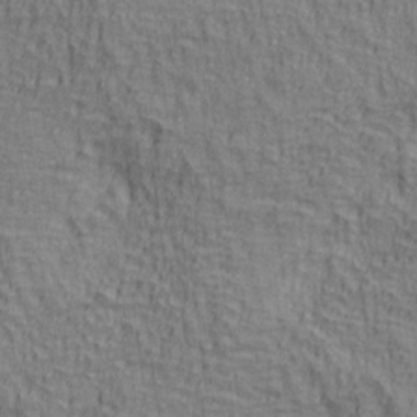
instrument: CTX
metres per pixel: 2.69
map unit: lAa
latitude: 5.0269
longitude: -114.7246
